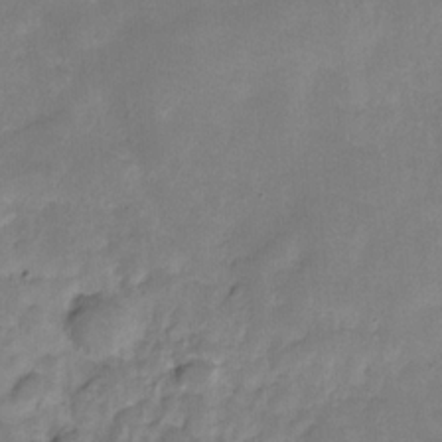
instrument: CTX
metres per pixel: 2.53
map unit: Hve
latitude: -31.0675
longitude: 96.0283
